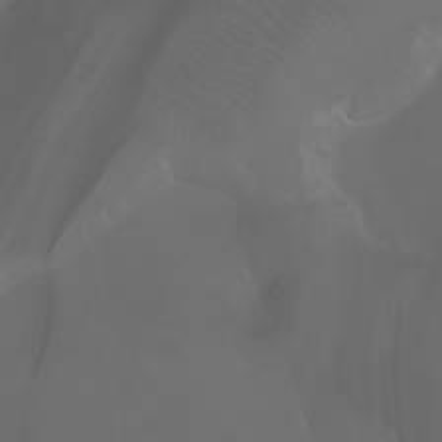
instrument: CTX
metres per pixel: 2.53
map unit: Aa
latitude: -6.5951
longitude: -72.5735
